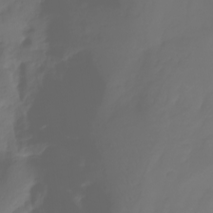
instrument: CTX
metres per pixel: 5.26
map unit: Nhu
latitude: -11.8045
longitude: -64.3845
